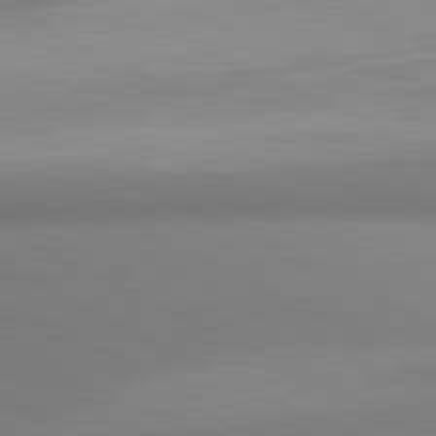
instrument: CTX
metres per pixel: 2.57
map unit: lApd
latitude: 80.8191
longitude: 132.0094
